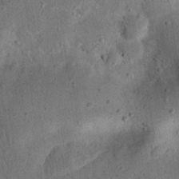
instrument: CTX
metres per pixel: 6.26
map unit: eHh
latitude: 23.1781
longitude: -68.8758
